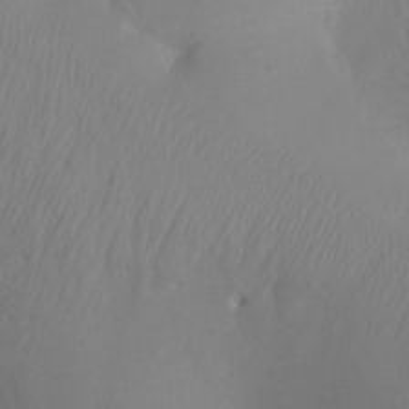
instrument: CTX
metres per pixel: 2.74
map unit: Ht
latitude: -3.5399
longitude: -26.1956
